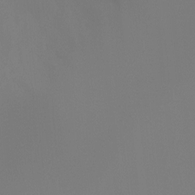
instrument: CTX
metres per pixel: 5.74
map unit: Ht
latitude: -4.3873
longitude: -60.8758
